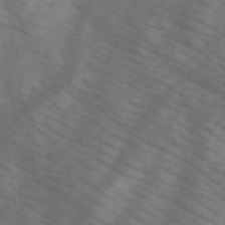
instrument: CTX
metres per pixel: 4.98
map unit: HNb
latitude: -45.2565
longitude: -41.1781
